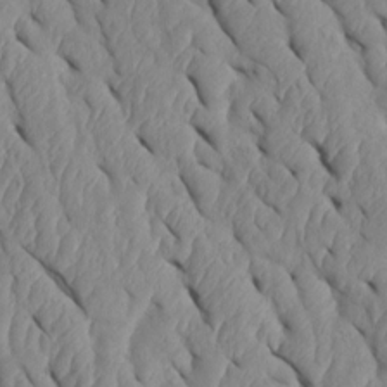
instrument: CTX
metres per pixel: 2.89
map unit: Htu
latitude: 1.8583
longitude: 148.3307
